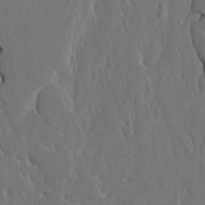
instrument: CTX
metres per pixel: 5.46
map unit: HNhu
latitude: 6.7813
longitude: -4.8002
